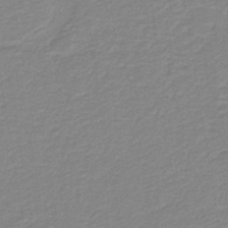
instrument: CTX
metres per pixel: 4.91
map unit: HNb
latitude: -40.3495
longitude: 50.9353
